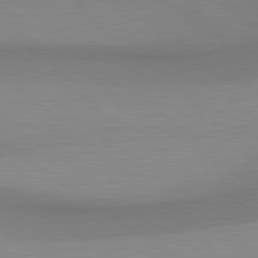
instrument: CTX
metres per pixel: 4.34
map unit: lApd
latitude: 80.6113
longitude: 161.9367
